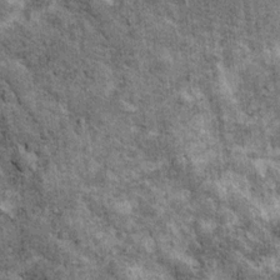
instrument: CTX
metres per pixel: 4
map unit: Ht
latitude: 10.6869
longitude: -38.4601
